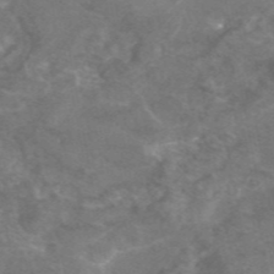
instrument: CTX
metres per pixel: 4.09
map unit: eAb
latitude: 46.3845
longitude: 115.5588
